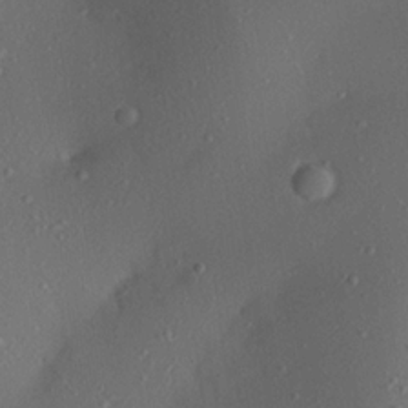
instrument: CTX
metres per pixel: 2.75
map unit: Aa
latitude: 21.0837
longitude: -145.1214
